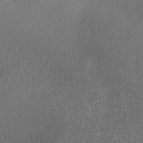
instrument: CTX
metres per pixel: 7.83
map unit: Ave
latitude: 2.1766
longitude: -111.7450
